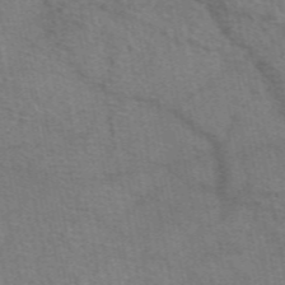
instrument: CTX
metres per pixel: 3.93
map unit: eAb
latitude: 50.5923
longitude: 115.2187
